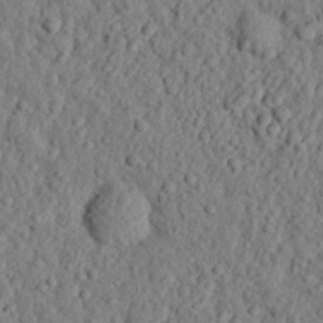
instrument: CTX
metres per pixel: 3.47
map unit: eHh
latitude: 25.1592
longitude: -79.0648
